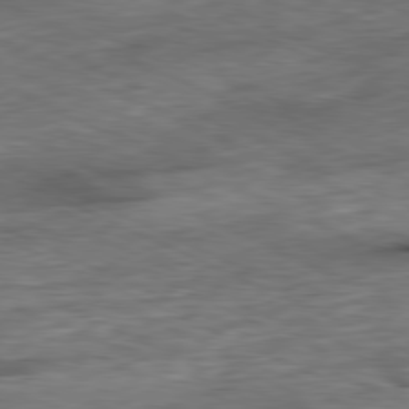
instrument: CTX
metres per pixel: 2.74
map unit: Ap
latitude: -81.0109
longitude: -90.5546
